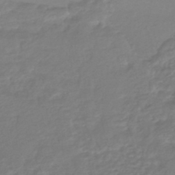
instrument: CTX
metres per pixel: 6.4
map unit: HNhu
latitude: -46.9919
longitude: 96.6330
